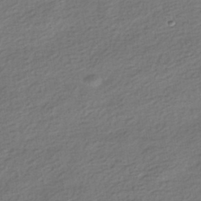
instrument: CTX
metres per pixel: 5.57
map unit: HNhu
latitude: -41.4265
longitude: 96.4440
